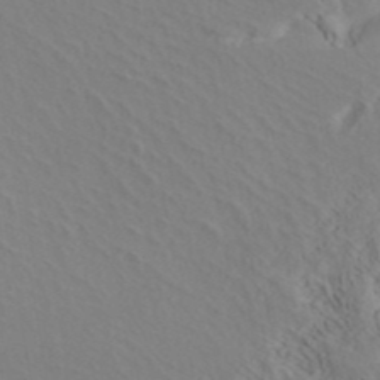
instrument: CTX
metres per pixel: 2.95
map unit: ANa
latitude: 41.6693
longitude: 32.8030
